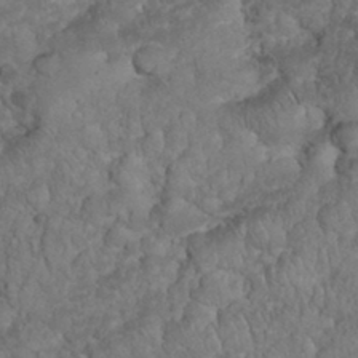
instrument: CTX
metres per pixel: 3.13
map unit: eHh
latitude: 32.7246
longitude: -64.5924
